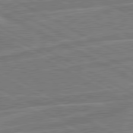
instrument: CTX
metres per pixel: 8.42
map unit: lApd
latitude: 81.1214
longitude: 124.0472
